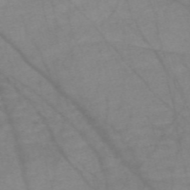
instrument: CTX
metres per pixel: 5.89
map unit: Nve
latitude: -58.8974
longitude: 64.2929
